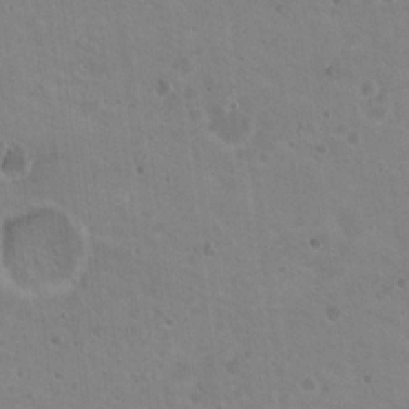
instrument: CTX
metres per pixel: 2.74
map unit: Nhu
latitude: 18.4034
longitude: -30.0255
